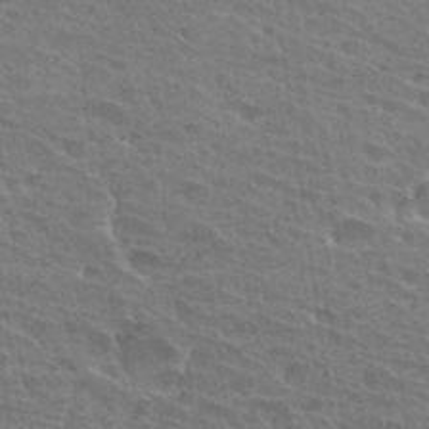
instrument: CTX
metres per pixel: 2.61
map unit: Hto
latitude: 31.8773
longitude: -41.4615
